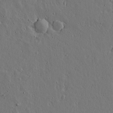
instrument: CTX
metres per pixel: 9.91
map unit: lAvf
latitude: 15.3860
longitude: -126.3656
